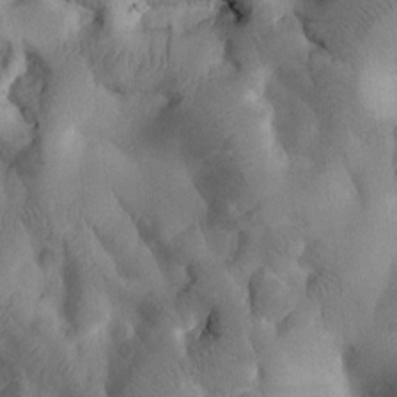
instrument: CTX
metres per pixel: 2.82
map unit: Htu
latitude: 2.4223
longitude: 179.3131
